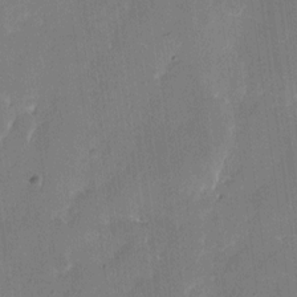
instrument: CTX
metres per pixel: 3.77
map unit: eHh
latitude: 7.0458
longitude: -67.0269
